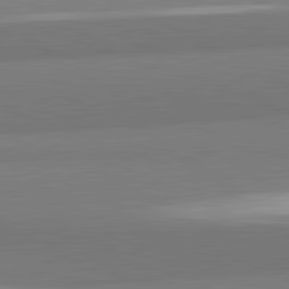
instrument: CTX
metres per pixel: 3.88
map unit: lApd
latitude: 82.4412
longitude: 172.1606
